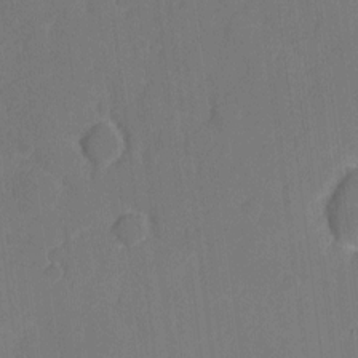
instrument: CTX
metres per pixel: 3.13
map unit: eHh
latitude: 6.4790
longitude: -66.6490
